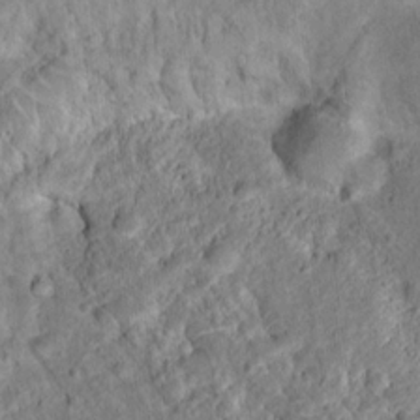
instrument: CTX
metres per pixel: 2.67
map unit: Ht
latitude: 14.3657
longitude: -39.4426
